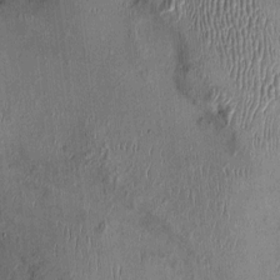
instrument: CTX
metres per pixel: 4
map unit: Nhu
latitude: -0.0094
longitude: -14.5168
